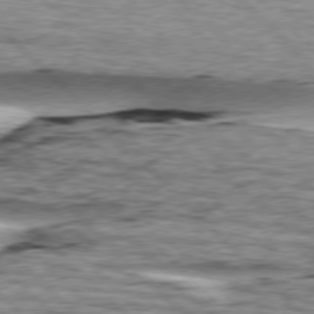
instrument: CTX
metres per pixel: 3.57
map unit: lApd
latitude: 76.6868
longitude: -78.9892
